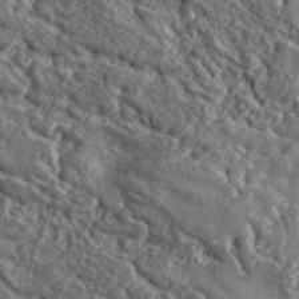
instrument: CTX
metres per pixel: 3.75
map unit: lHvf
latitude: 42.1578
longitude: -90.1389
